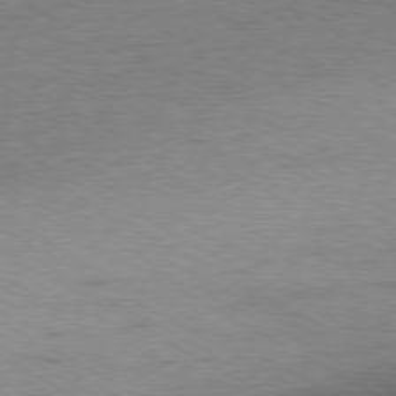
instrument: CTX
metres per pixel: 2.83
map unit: Ap
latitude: -80.3307
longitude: -86.5357
